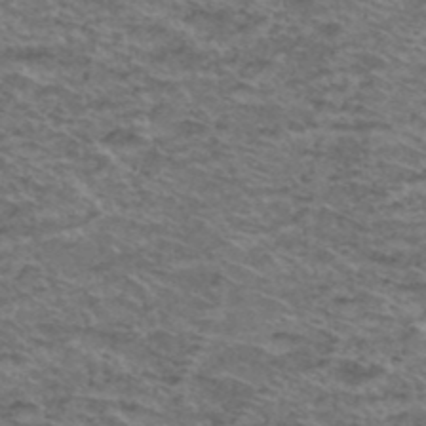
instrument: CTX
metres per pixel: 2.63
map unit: Hto
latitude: 38.2522
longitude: -44.3845
